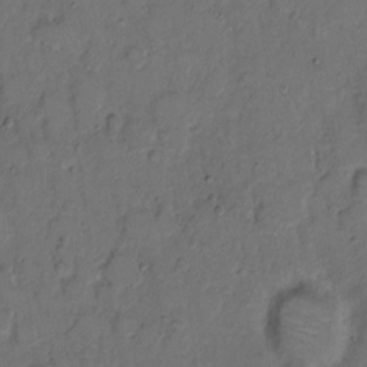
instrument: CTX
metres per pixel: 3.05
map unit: eHh
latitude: 8.2523
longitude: -62.4034
